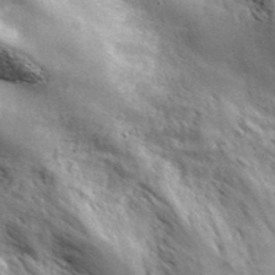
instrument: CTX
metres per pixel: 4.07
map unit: ANa
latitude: 39.9150
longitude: -90.4979
